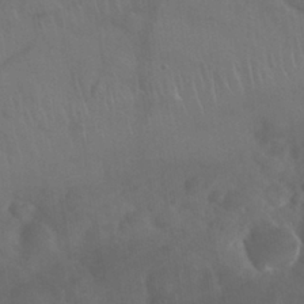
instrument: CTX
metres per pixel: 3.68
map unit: Nhu
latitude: 27.9906
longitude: -62.5735
